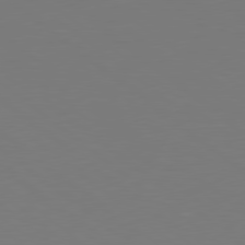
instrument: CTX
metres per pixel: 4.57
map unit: Hpe
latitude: 78.9325
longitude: -166.1577
